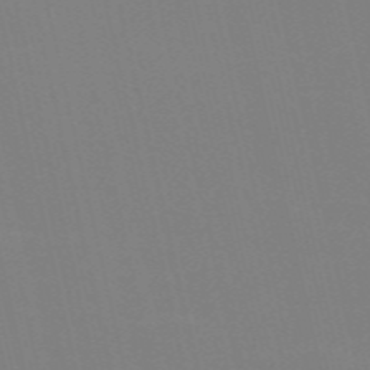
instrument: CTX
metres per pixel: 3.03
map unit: Nve
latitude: -58.0660
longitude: 60.8597
